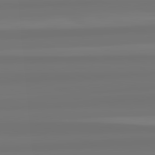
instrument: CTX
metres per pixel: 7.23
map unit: lApd
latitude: 82.4978
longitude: -178.4034
